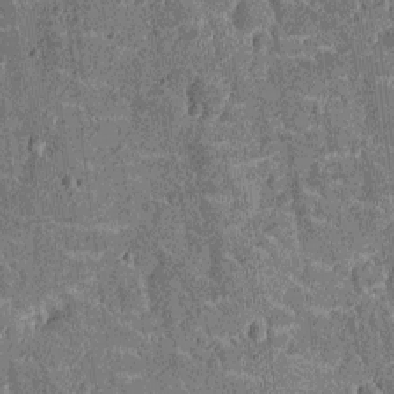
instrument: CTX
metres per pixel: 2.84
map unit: Nhu
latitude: -12.0472
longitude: -22.0444
